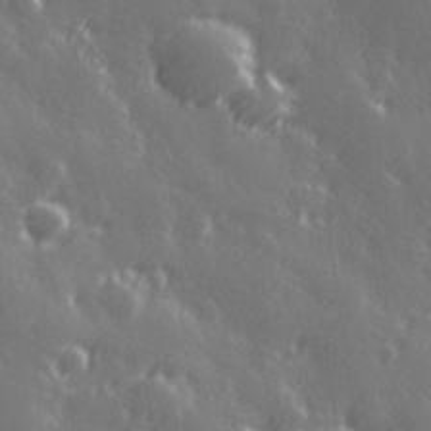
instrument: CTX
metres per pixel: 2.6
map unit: Hve
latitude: 27.2159
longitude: 146.2928
